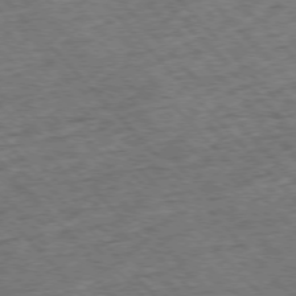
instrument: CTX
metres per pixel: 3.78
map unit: Hpe
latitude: -76.8786
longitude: -16.3845
